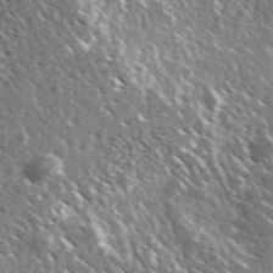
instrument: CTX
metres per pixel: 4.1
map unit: Ave
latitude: 36.9514
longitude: -110.2901
